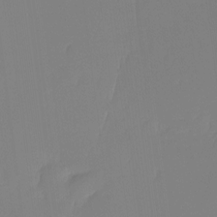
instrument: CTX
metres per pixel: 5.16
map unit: Ht
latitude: -14.2740
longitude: -52.0633
